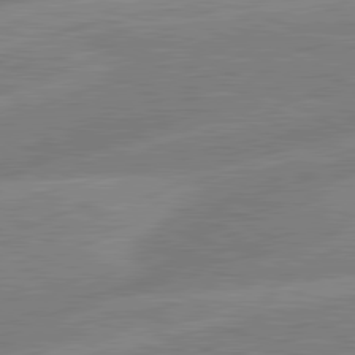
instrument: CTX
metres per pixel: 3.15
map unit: lApd
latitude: 81.0647
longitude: -168.1578
